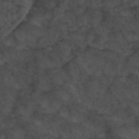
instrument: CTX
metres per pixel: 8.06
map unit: ANa
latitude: 44.1011
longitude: 24.7274
